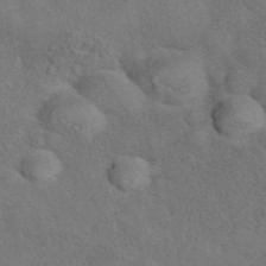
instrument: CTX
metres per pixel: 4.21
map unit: eAb
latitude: 41.9717
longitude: 108.2361
